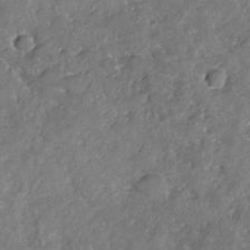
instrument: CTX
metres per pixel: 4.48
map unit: Nhe
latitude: -32.5196
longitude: -91.7639
